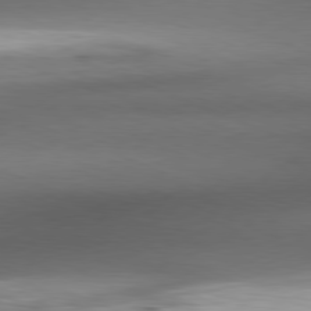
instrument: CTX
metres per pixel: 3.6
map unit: Ap
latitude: -81.5399
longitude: -80.1578
